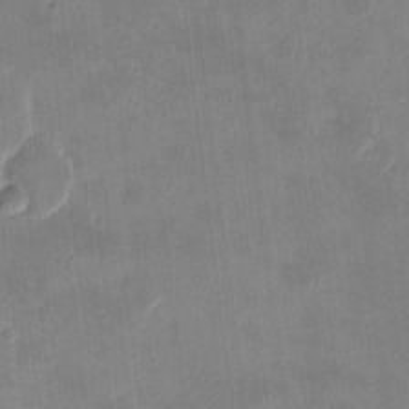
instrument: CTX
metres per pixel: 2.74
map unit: eHh
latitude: 8.2334
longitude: -73.1593
